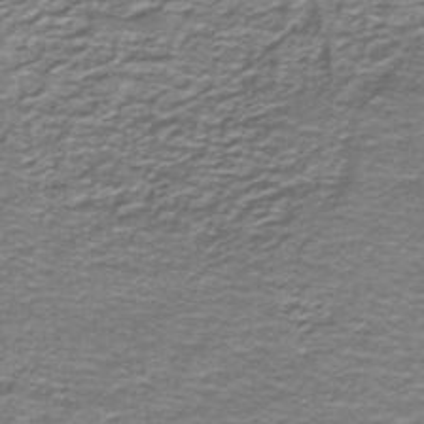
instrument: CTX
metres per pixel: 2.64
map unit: lHb
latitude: -40.5763
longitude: 55.9745
